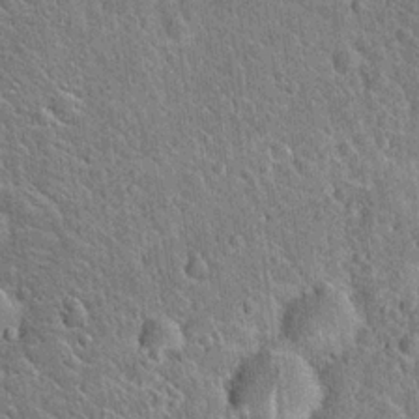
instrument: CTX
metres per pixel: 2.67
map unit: Hto
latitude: 21.0081
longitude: -51.3670
